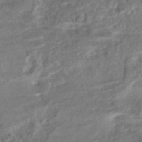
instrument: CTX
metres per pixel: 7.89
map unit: HNhu
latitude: -43.4454
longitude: 100.2928
